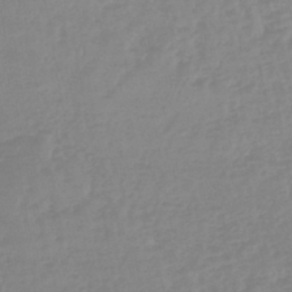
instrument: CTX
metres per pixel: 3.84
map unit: lHb
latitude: -44.8597
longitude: 72.4062
